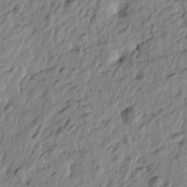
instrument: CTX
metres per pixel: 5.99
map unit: Htu
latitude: -3.4265
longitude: 179.0675
